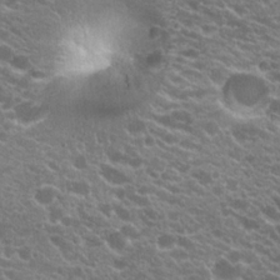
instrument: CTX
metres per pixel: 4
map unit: Hto
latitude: 20.2334
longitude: -34.8947
